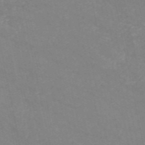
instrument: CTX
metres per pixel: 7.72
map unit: HNb
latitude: -54.8786
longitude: -37.9717
